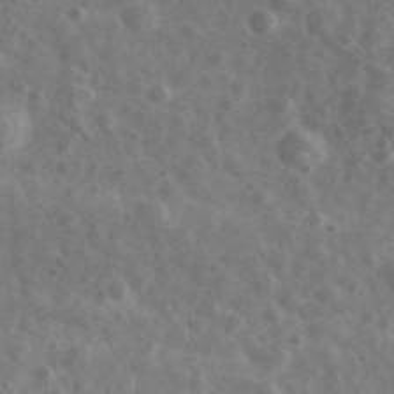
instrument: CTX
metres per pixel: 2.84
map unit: Ave
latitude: 38.9136
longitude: -106.8380
